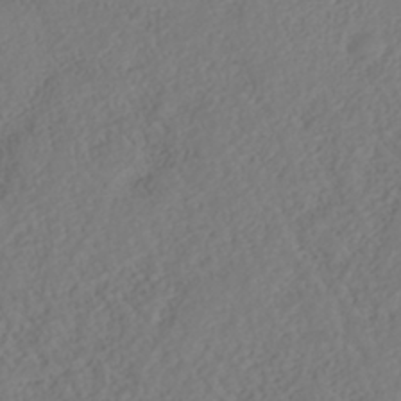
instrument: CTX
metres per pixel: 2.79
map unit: Nhe
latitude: -41.0675
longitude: -110.5357
